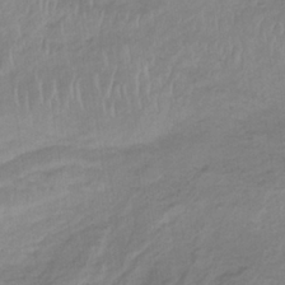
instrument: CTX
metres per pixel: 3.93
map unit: lHb
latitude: -34.0094
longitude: 68.7274
